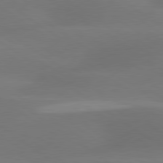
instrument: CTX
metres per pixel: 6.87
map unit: lApd
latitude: 79.7639
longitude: -90.3089
